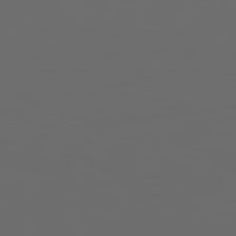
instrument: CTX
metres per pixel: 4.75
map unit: Hpe
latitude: 78.3468
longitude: 176.2928
